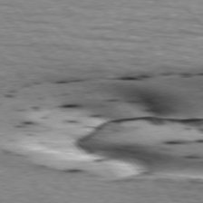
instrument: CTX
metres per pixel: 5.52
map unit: lApd
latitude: 76.0633
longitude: -60.8380
